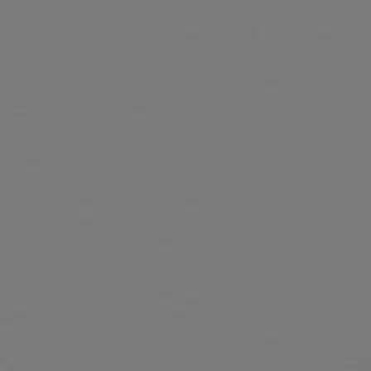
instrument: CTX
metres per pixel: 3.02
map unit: Hpe
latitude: 78.7247
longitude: -163.9906
